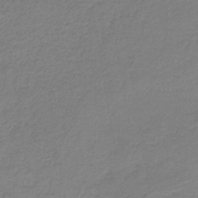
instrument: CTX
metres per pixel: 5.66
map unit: HNb
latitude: -34.8030
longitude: 52.3117
